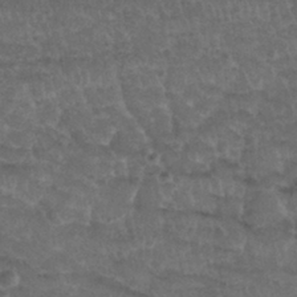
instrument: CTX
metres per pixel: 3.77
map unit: Nhu
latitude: 29.4615
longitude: -50.1766
